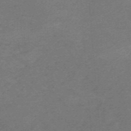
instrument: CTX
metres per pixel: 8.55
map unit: HNb
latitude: -55.2376
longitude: -46.1956
